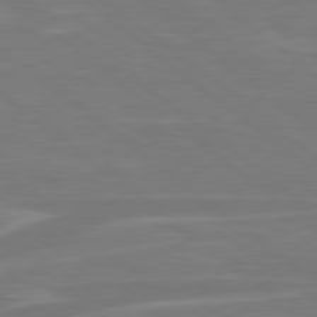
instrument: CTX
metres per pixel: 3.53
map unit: Hpe
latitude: 78.5546
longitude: -126.3845
